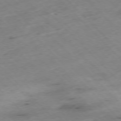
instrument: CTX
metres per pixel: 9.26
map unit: Hpe
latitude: -76.8597
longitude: -16.7057
